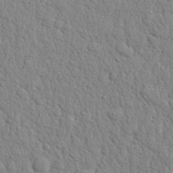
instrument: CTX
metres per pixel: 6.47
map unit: eHh
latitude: 28.4034
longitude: -75.5560
